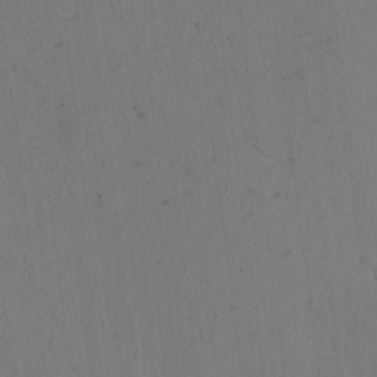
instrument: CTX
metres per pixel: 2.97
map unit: eHh
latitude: 2.9702
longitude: -78.6869
